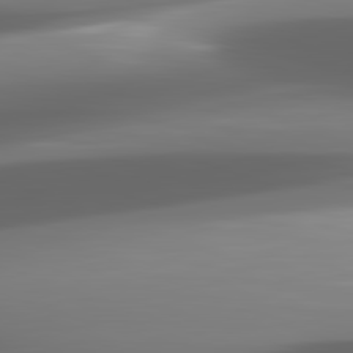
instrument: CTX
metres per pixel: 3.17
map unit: lApd
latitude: 82.1388
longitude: -149.3482
